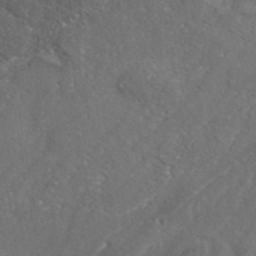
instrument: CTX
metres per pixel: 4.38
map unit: ANa
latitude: 42.9136
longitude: 35.2565
